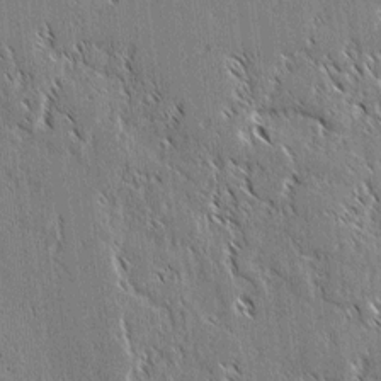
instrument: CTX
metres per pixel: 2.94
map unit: lAvf
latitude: 2.8191
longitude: -106.8758
